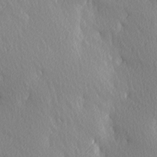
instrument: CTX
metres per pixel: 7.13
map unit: Ave
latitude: 3.3859
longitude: -112.6301
